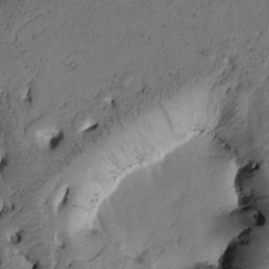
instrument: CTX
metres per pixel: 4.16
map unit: Htu
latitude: -3.5588
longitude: 166.8786
